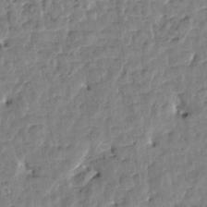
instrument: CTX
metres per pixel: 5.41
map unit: Htu
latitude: 1.4993
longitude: -179.4238
